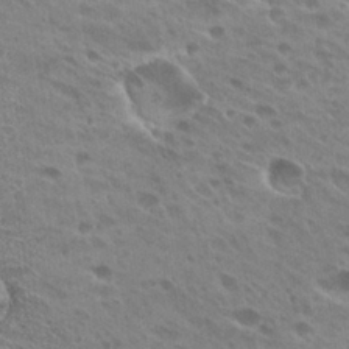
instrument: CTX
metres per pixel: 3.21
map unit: Hto
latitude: 26.5735
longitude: -40.8569
